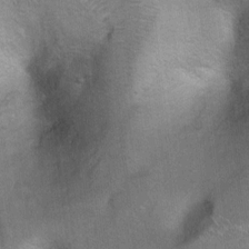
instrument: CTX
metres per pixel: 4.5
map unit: Hto
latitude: 7.8205
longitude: -30.3090
